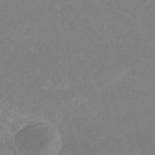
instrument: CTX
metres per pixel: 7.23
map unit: eHb
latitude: -31.5210
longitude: 68.6140
